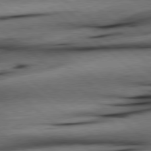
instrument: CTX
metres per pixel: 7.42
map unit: lApd
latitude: 79.0648
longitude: -140.6868
